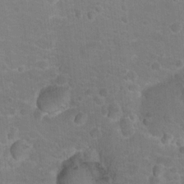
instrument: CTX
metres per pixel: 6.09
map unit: Nhu
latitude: 17.6694
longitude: -32.3845
